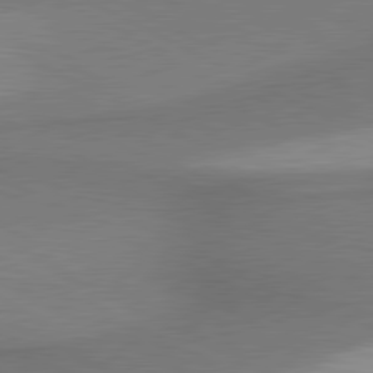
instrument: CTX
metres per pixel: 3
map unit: lApd
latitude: 80.6490
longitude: 162.1417
